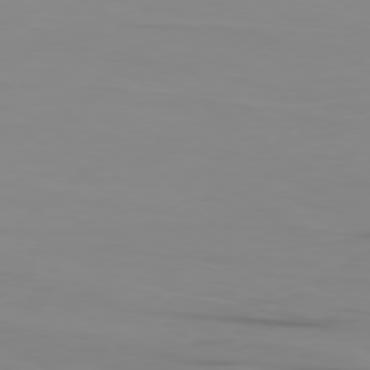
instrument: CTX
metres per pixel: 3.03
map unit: Ap
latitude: -78.7841
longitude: -78.8002
